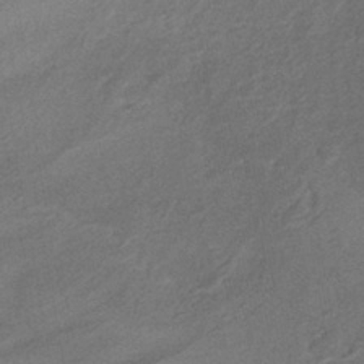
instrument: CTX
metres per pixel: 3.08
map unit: HNhu
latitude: -41.0297
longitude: 92.5385
